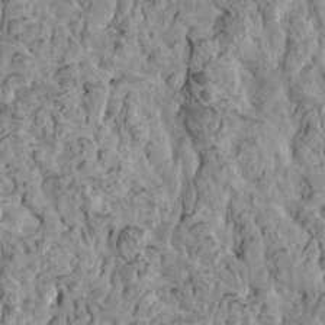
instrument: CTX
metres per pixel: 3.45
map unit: HNhu
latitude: 5.9339
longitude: -1.1592
